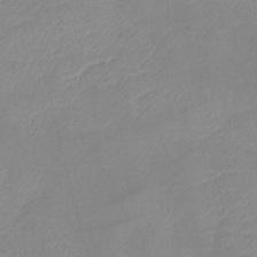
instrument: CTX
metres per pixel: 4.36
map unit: lHb
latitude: -40.0094
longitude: 76.1417
